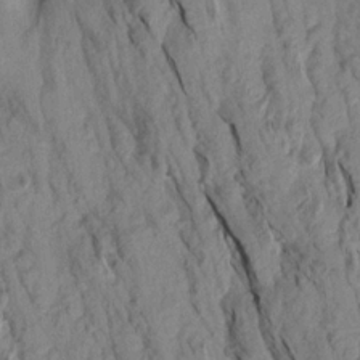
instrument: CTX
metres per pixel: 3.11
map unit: Aa
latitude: 18.8380
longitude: -146.8380
